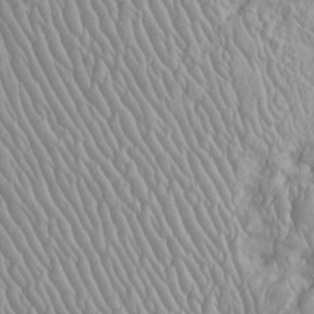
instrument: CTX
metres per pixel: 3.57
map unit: Htu
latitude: -6.2361
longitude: 153.8989
